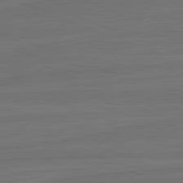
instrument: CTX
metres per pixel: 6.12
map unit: lApd
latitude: 82.4034
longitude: -179.0270
